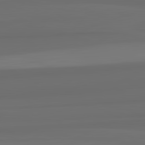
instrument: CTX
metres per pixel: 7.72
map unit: lApd
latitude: 82.8191
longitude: 159.1809
